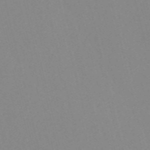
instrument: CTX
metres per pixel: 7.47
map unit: Nve
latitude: -56.6707
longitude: 51.7100
